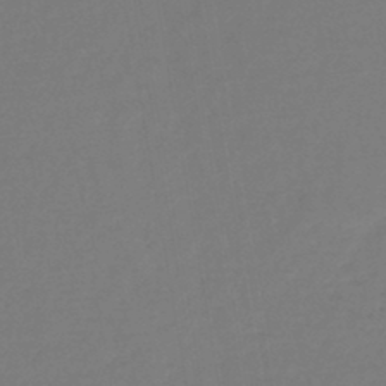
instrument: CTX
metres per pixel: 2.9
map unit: lHb
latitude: -44.6519
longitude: 59.7666
